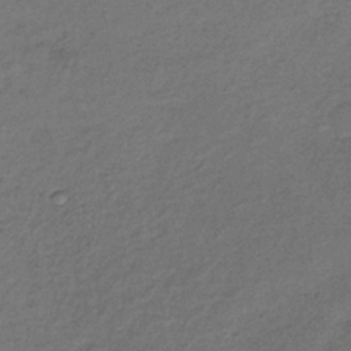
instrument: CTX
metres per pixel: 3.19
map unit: lHb
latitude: -35.2943
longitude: 61.8044
